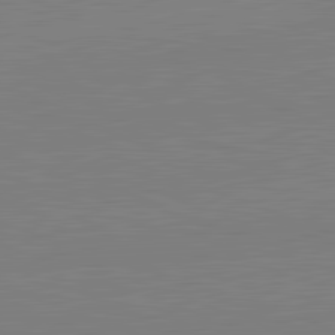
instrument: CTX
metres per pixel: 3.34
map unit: lApd
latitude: 82.1766
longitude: -158.5357
